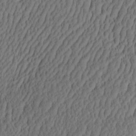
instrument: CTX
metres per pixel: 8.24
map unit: eHh
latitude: -2.8974
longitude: 16.9731
